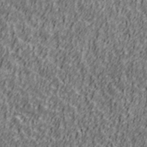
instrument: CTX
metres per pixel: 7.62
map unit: Ave
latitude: 41.4804
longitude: -112.5924
